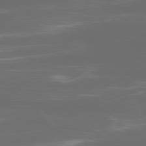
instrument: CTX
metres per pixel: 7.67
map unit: Ap
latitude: -79.3887
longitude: -92.4979
